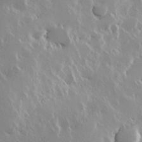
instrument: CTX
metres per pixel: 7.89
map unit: Hve
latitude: 24.1766
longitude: 145.8422
